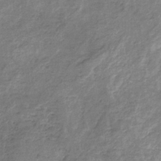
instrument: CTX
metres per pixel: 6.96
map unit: HNb
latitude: -33.0109
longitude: 59.2942
